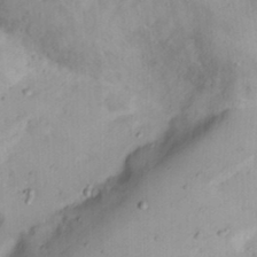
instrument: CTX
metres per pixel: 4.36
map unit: Nhu
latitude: 21.7261
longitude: -70.4601
